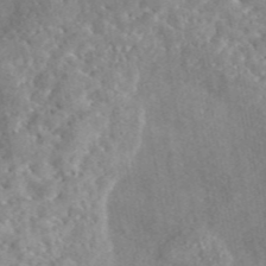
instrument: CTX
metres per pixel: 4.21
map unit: eAb
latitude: 45.3481
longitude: 128.9920
